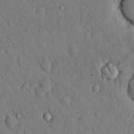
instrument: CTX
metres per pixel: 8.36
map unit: Hto
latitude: 13.1592
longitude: -58.2712
